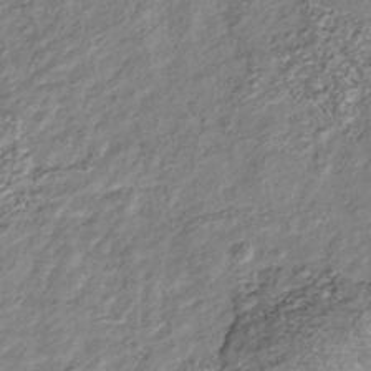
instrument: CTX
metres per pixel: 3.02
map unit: Nhu
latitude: -38.8597
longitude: -81.1403
